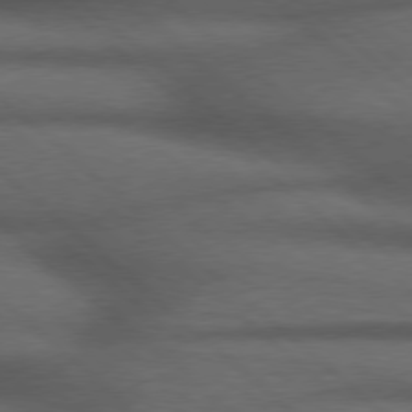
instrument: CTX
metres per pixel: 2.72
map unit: Hpe
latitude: 77.4237
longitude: -150.5356
